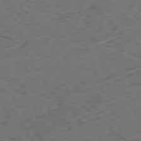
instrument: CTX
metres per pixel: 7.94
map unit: Ap
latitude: -78.4818
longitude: -74.3845
